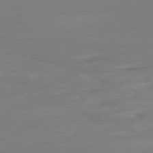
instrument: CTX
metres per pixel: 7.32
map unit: Ap
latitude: -78.0850
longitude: -67.7260
